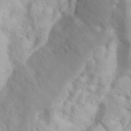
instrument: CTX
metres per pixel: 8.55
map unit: eHh
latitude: 31.8584
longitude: -60.2333
